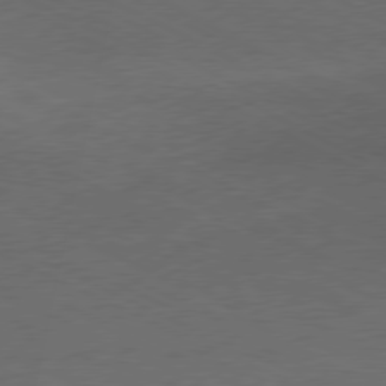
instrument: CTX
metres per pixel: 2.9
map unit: Ap
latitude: -77.8800
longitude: -72.6113
